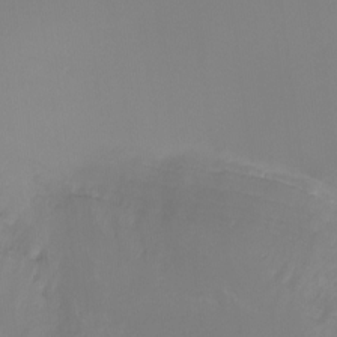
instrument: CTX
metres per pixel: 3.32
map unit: Nhu
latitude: -17.6911
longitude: -47.2159
